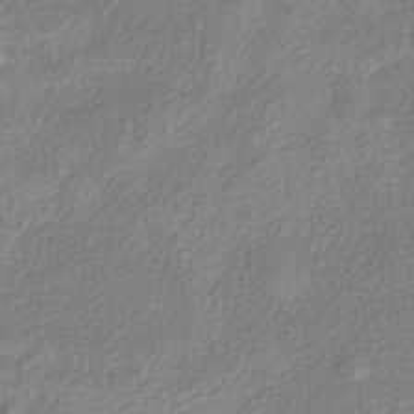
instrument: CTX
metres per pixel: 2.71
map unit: HNhu
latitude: -39.7667
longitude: 101.4454
